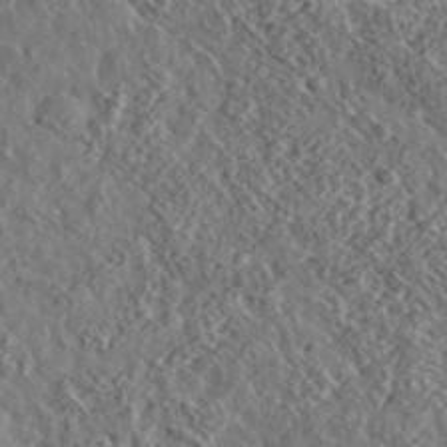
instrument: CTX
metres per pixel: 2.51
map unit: lHvf
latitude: 36.9892
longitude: -89.0081
